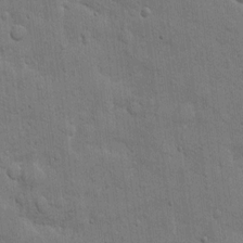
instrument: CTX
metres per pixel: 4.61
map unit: eHh
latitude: 11.4993
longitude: -67.1025
